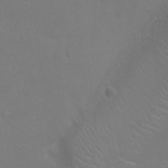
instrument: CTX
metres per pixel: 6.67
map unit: Ht
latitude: -5.1809
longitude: -18.9324
